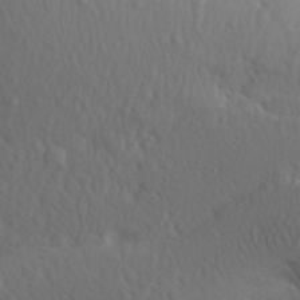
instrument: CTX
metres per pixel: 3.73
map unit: Aa
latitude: 31.0081
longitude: -145.9528
